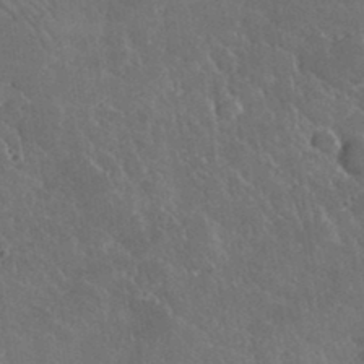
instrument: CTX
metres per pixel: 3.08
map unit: lHvf
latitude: 36.6491
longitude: -91.2348
